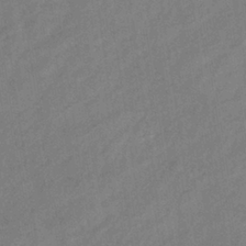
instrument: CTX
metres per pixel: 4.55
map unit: lHb
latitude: -36.9163
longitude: 72.1606
